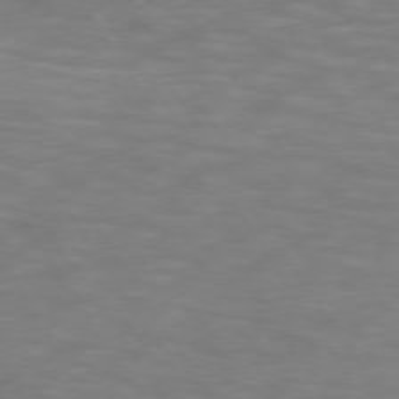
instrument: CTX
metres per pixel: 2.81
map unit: lApd
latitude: 74.2523
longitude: -52.1011
